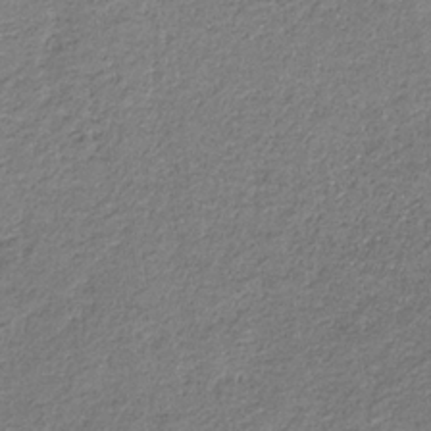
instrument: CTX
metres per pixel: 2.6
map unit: eHb
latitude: -30.5762
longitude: 68.8785
